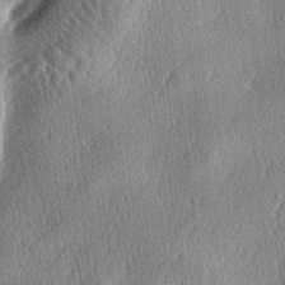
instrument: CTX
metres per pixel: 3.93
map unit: lAa
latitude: -4.5384
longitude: -126.1767
